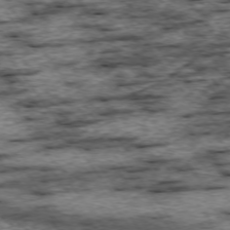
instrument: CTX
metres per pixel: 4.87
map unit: Ap
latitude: -74.8219
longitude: -87.8772
